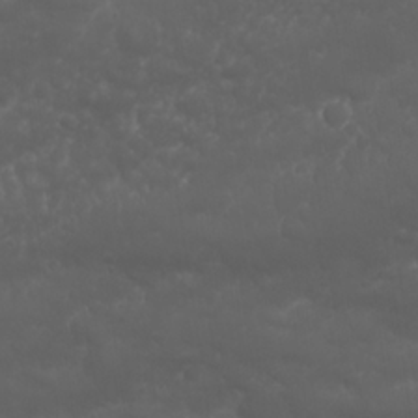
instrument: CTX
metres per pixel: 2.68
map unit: Nhu
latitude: 23.4615
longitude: -61.6883
